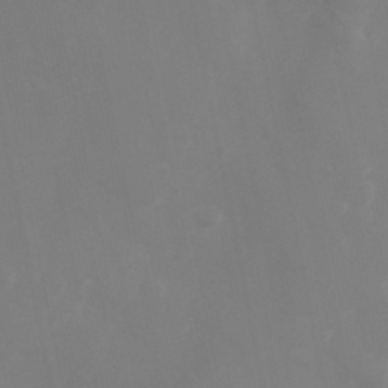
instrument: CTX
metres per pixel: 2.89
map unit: Hve
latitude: 33.2915
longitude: 150.7274
